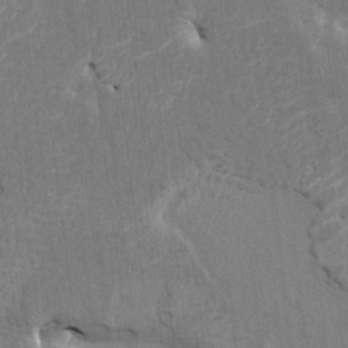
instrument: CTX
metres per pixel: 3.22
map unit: HNhu
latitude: 7.5371
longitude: -4.7813
